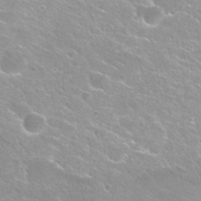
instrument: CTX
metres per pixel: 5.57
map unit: Hto
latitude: 25.6316
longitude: -37.8206
